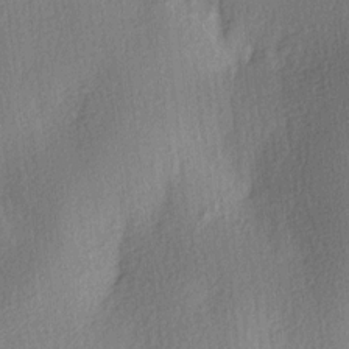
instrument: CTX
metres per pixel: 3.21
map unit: Ave
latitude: 3.3292
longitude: -111.5371
